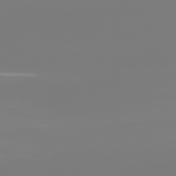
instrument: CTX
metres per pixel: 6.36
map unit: lApd
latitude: 81.6316
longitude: -159.8017
